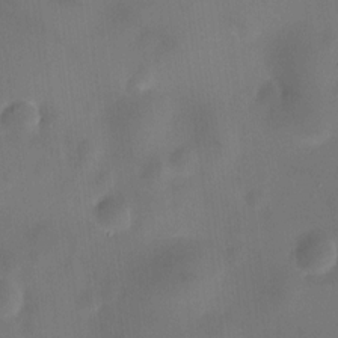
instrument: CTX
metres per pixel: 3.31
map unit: HNhu
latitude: 9.6127
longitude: 9.7289
